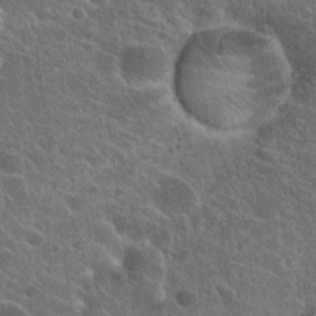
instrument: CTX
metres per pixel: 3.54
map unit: Hto
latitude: 24.8757
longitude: -39.4426
